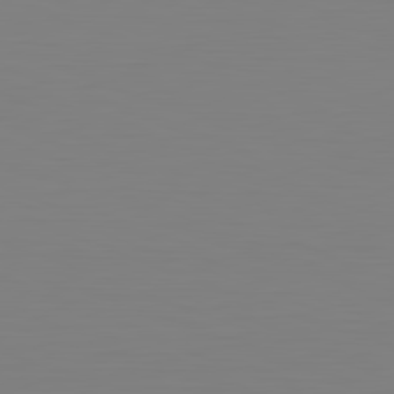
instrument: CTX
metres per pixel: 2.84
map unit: Hpe
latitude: -82.2361
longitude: 8.4818
